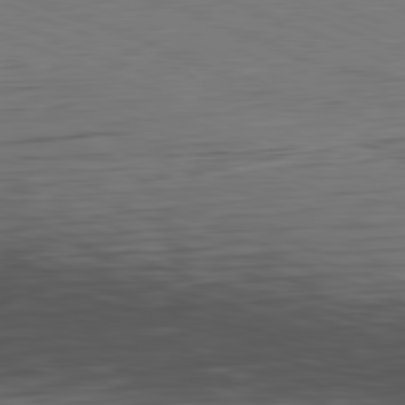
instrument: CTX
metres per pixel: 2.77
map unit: Hpe
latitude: -81.9367
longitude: 17.0298
